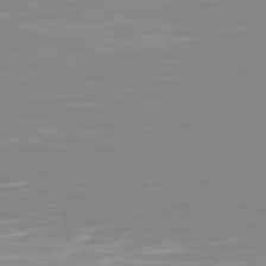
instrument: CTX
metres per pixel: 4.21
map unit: Hpe
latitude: 77.3859
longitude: -173.2348
